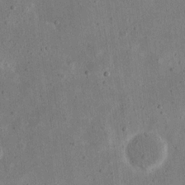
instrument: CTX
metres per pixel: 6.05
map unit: eHh
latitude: 18.2144
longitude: -71.1781
